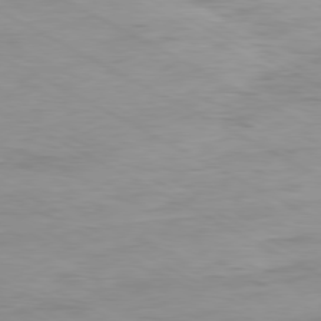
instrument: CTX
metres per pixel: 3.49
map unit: Ap
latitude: -80.1039
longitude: -76.6112
